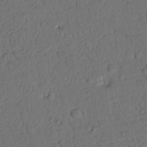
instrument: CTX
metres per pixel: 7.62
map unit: Nhu
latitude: 21.2915
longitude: -75.3293
